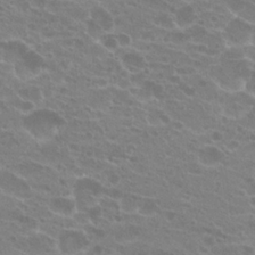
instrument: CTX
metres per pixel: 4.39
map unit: Hto
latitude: 21.6505
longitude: -40.5545
